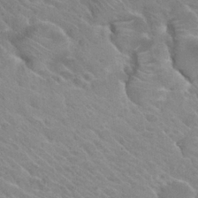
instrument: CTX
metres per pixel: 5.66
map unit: Hto
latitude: 26.2712
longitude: -36.1389
